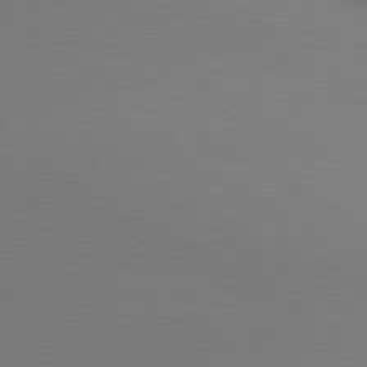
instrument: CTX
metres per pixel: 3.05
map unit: lApd
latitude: 80.3467
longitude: 133.8990
